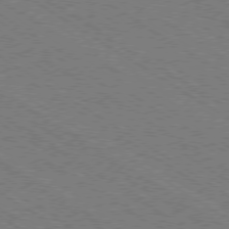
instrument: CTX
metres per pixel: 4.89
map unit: Ap
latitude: -79.3509
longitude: -79.4805
